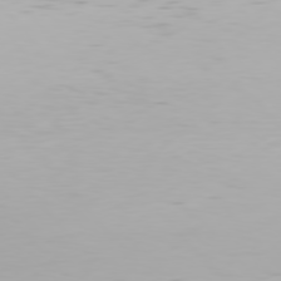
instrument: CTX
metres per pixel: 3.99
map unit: Hpe
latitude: 76.4412
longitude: -134.8569
